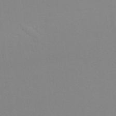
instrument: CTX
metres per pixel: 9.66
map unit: Htu
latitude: -12.0094
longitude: -71.4048
